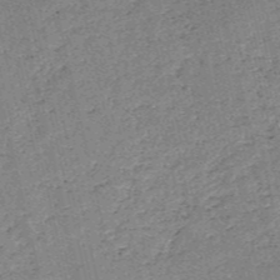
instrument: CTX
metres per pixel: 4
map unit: HNb
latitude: -53.8800
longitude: -40.1199
